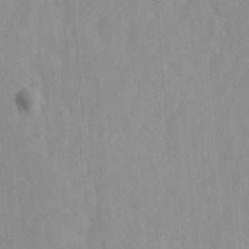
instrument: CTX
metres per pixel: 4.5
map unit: Ave
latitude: -0.9920
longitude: -113.0836
